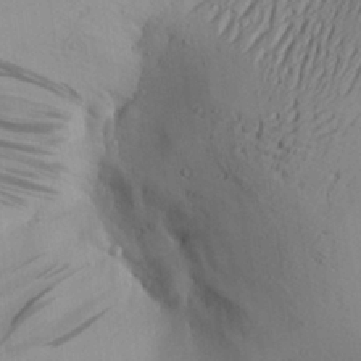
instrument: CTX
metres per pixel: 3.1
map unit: Aa
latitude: 28.0822
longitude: -131.5560
